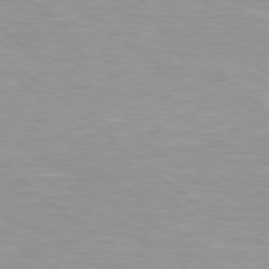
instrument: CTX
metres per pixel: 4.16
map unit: Hpe
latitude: 78.6302
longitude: -150.8947
